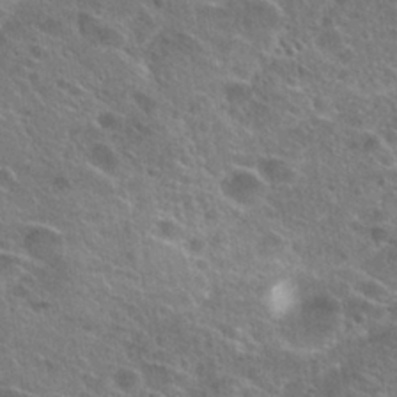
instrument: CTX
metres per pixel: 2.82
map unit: Hto
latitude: 25.1781
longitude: -45.5938
